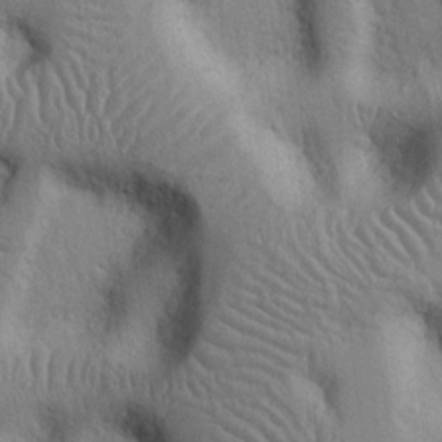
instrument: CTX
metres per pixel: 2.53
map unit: Nhu
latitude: 14.2712
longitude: -78.8002
